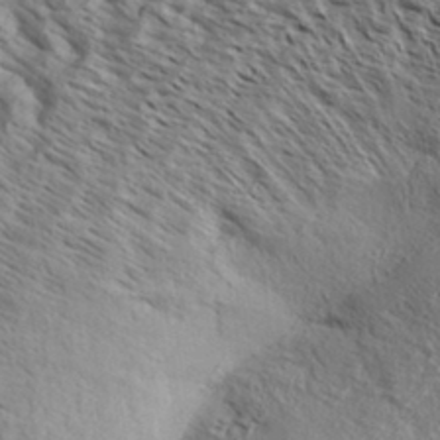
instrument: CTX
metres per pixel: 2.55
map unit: Aa
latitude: 33.2537
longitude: -138.0444
